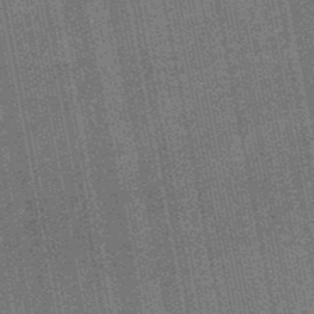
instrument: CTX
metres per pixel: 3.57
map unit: HNb
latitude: -49.0298
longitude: -38.3656
